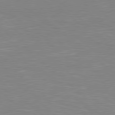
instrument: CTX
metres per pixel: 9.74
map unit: Hpe
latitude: 78.0633
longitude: -125.6505
